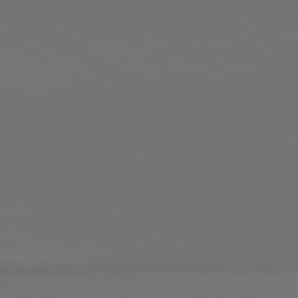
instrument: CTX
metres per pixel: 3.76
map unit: lApd
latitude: 81.3859
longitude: 152.0661
